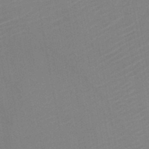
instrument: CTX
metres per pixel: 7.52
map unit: HNb
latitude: -47.0108
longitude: -48.6490
